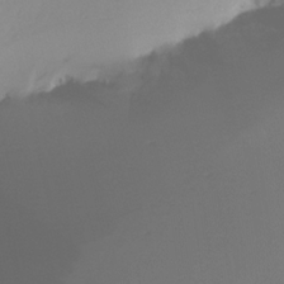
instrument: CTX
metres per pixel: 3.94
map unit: Ht
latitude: -16.2551
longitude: -50.5545
